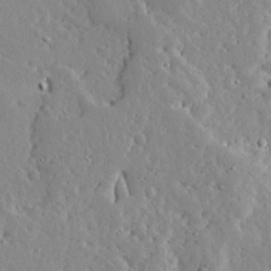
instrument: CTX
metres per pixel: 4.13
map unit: Ave
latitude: 13.1592
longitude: -133.8961
